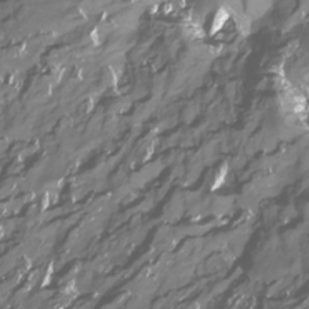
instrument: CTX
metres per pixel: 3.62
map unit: Htu
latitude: -14.0094
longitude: -46.9136
